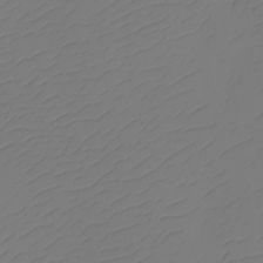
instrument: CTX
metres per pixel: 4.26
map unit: eHh
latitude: -2.3495
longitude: -74.1767
